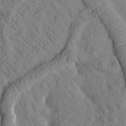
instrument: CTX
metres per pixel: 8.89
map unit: Htu
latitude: 1.5938
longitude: 176.1795
